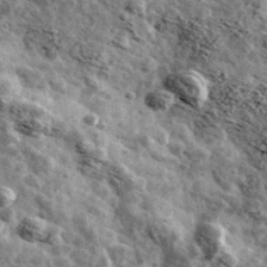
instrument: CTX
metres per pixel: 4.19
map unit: Ave
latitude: 41.8772
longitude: -107.6316
